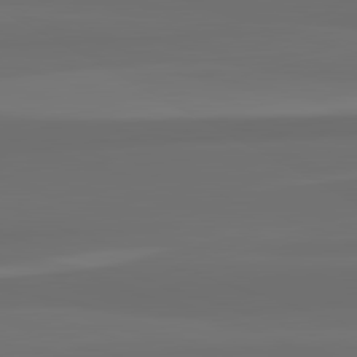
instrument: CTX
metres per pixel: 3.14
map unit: lApd
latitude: 82.7057
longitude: 159.2564
